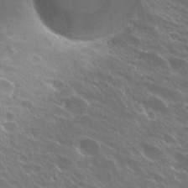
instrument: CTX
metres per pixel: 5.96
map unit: Hto
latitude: 27.8206
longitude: -41.4615
